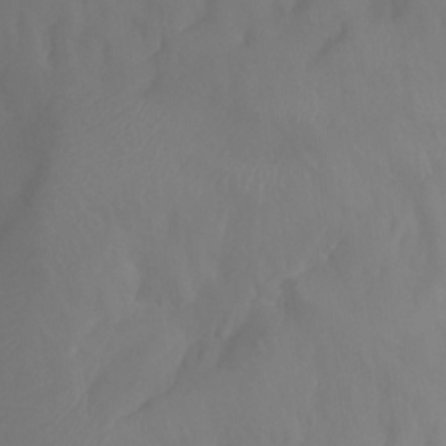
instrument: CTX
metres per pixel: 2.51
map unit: Htu
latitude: -7.3131
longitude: -49.7072
